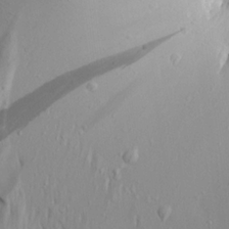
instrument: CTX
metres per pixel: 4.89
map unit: Aa
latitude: 19.9528
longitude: -147.8773
